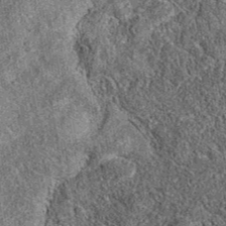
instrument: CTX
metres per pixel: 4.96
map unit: eAb
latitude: 37.8772
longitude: 108.8975
